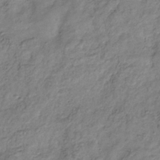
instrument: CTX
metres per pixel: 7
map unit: Hve
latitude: -33.8045
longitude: 89.4832
